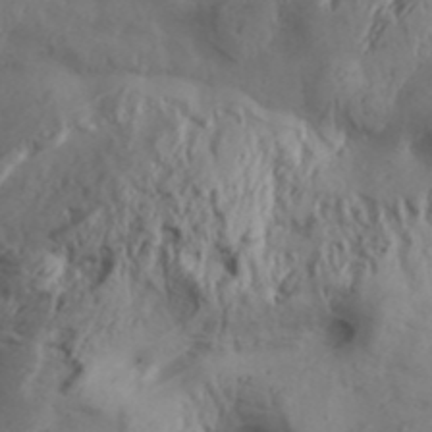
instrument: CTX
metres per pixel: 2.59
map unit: Aa
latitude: 31.3671
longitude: -136.0822
